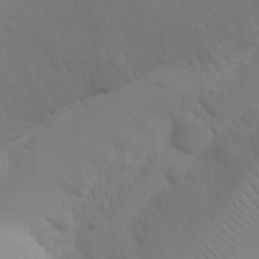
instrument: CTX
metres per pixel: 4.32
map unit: Nhu
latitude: 21.3482
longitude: -73.4616
